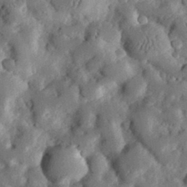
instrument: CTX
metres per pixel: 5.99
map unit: eHh
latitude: 30.1389
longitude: -80.3467
